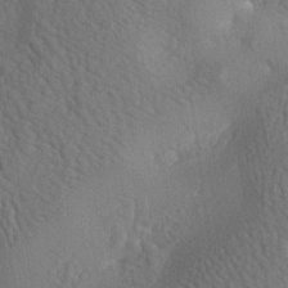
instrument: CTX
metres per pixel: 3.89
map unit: lAa
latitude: -7.3132
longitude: -125.0647
